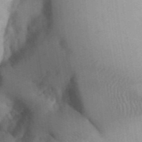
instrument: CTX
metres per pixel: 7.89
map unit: Aa
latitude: 32.9514
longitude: -142.4601
